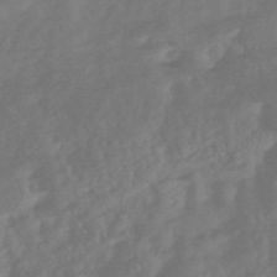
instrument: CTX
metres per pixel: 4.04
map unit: HNhu
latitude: -46.8408
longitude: 91.8801
